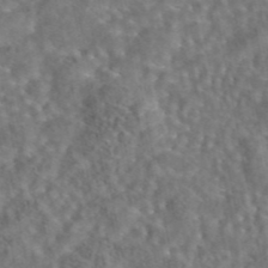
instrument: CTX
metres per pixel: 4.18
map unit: eAb
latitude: 43.6694
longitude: 108.1984
